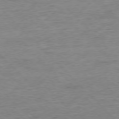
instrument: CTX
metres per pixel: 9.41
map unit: Ap
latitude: -76.9542
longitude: -88.9892
